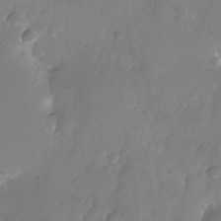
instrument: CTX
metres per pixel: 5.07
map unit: Nhu
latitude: -26.8408
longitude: -71.3670
